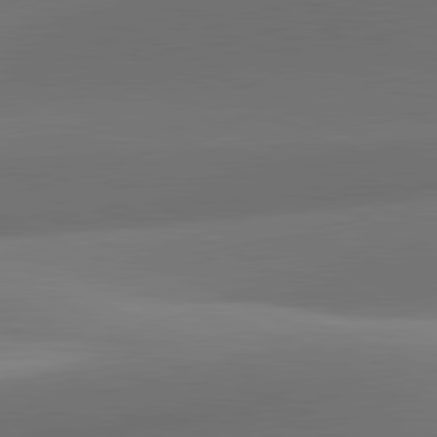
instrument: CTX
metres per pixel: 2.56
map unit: lApd
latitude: 81.4426
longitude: 130.8597
